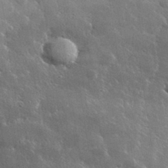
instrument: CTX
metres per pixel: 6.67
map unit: lHvf
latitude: 33.0458
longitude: -90.4223
